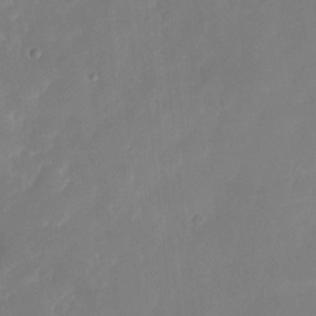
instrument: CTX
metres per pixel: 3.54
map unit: Nhu
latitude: -22.6897
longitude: -71.5371
